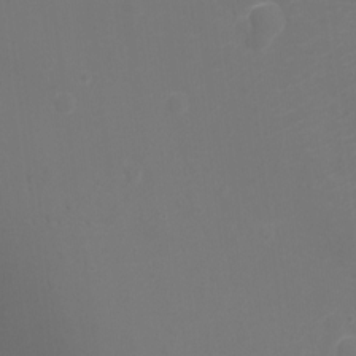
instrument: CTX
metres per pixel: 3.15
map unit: Nhu
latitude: -11.6155
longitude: -34.6112
